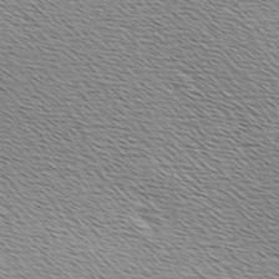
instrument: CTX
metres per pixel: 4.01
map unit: Hve
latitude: 2.9136
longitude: -122.0444
